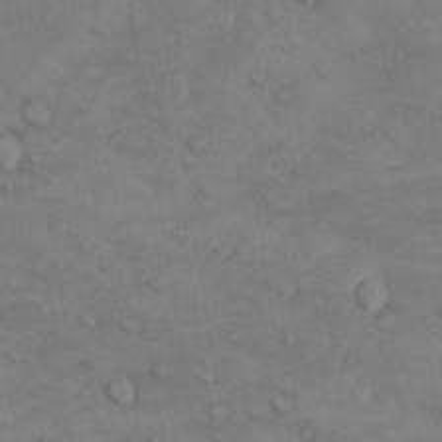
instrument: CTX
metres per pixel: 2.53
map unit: Nhu
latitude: 8.7435
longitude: -25.1592
